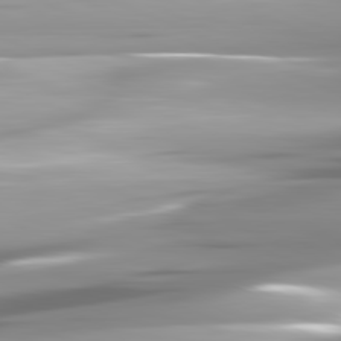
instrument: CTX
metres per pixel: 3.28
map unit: lApd
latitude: 81.7450
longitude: -146.9703
